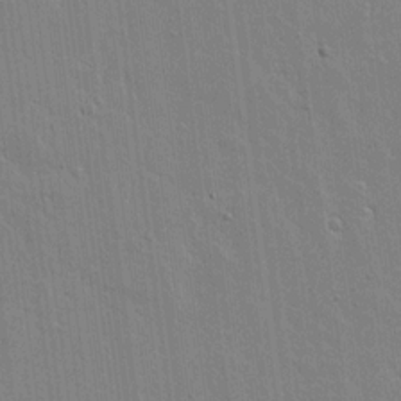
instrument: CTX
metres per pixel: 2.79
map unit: lAvf
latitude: 17.0836
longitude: -127.4804
